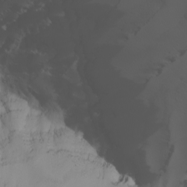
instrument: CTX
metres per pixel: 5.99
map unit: Nhu
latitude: -4.5196
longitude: -90.7624
